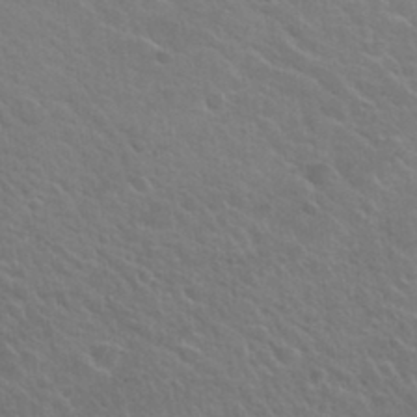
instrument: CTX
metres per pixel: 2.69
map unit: Hto
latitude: 32.4412
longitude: -50.7435
